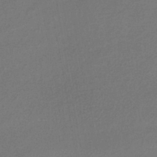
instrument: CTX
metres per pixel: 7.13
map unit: lHb
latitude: -36.1416
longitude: 59.5399
